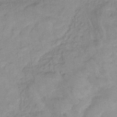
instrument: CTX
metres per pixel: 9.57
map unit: lHb
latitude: -33.4833
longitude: 64.8786
